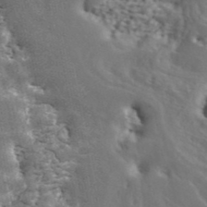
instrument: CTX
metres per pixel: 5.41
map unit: ANa
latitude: 43.7639
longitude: 46.3495
